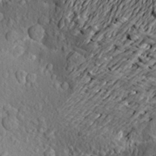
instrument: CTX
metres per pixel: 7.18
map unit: Aa
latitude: 19.7071
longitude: -149.9339
